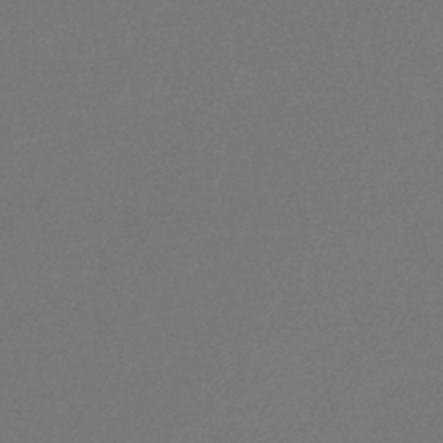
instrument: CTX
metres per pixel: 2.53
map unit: lHb
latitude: -44.6519
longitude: 69.0486
